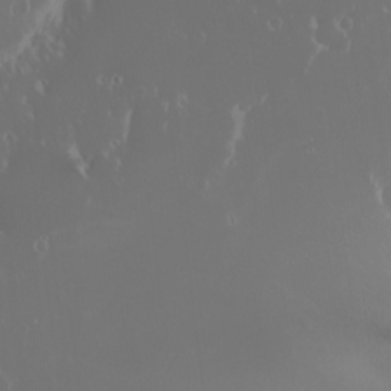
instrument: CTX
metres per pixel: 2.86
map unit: eHh
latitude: -3.1053
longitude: 20.4629
